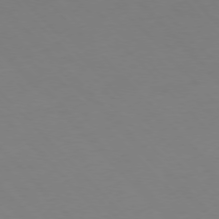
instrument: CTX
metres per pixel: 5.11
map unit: Hpe
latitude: -77.0675
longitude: -18.5734
